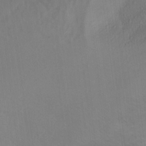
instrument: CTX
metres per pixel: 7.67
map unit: Ht
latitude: 11.6505
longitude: -32.3467
